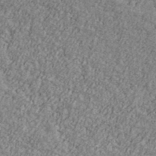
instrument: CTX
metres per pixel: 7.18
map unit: Ave
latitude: 41.2725
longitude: -111.1970
